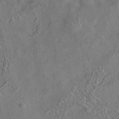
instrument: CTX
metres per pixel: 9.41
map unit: eAb
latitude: 35.3670
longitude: 111.8611
